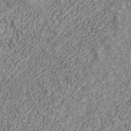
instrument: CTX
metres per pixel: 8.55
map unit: ANa
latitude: 41.9150
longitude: 30.6518
